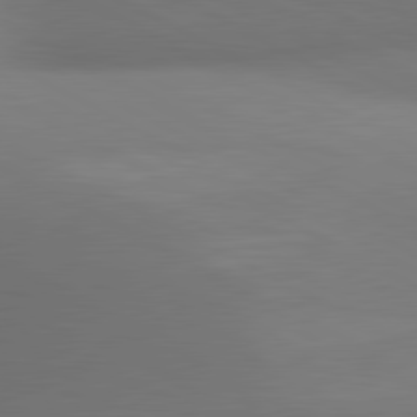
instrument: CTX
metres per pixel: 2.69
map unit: lApd
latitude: 80.9136
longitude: 133.0298
